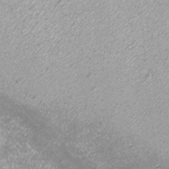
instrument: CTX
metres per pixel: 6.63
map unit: eHh
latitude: -7.5399
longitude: -76.3845
